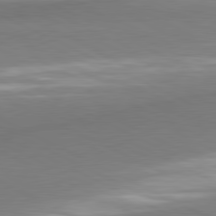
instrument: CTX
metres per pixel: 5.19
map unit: lApd
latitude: 80.9136
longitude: 166.8030
